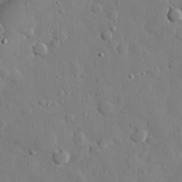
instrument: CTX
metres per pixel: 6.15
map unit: eHh
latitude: 27.4427
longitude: -78.8191
